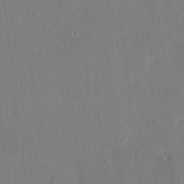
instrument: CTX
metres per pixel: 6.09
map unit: HNhu
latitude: 7.4237
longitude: 3.6721
